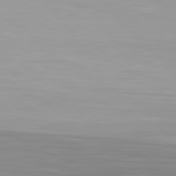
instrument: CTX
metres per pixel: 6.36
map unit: Hpe
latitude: 78.4601
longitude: -140.8569
